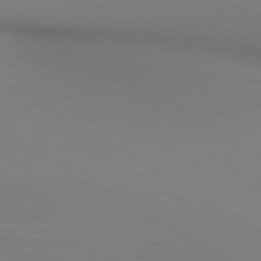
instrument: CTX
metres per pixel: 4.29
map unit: lApd
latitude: 80.2900
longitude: 137.1620
